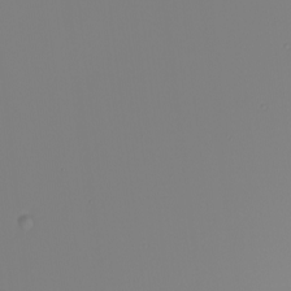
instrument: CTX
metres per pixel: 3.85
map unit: Nhu
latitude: -5.9178
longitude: -96.0255
